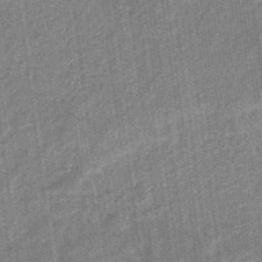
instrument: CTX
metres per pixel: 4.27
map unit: eHb
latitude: -38.1984
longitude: 79.7099
